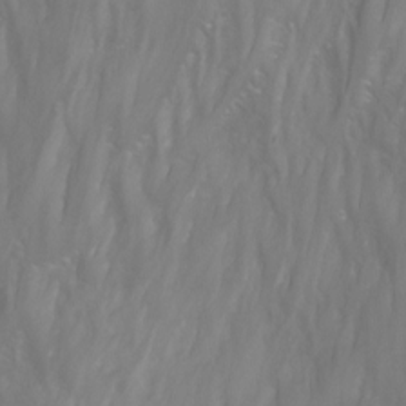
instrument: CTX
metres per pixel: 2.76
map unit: Nhu
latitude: -12.7274
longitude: -59.0647
